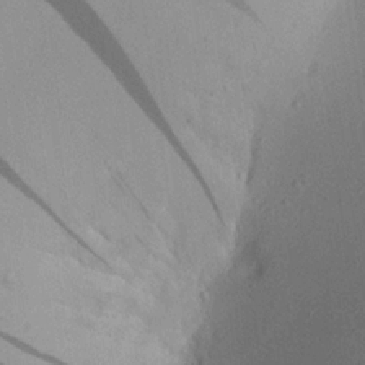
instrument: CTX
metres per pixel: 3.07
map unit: Aa
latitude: 19.1025
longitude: -140.8191
